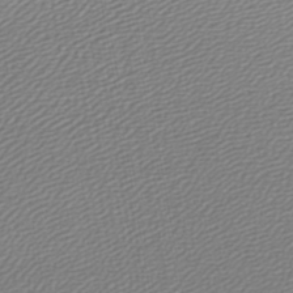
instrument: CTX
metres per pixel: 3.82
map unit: lHb
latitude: -45.0864
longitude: 61.8044
